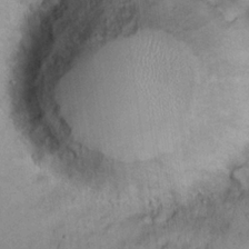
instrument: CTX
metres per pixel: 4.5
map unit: eHh
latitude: 22.3845
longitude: -58.7435
